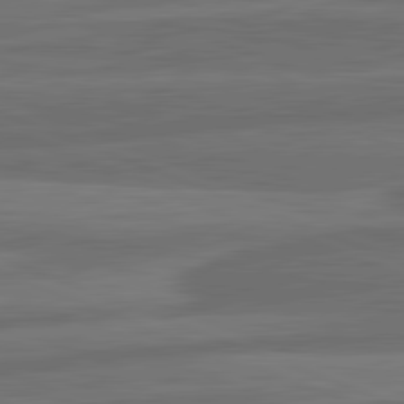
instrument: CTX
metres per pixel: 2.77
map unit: lApd
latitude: 82.1011
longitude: -171.8394
